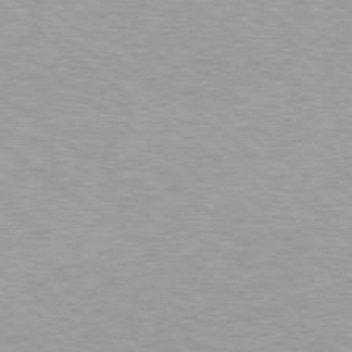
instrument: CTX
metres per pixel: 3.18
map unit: Hpe
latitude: 78.9325
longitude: -133.8583
